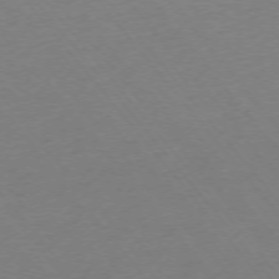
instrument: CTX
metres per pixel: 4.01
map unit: Ap
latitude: -74.9353
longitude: -71.6883
